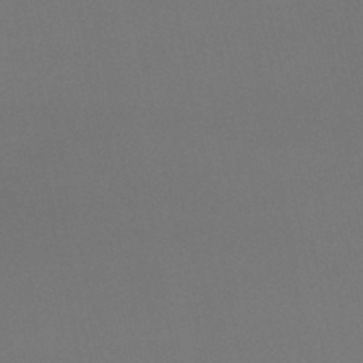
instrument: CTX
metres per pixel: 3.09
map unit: lHb
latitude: -47.2754
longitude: 68.8597
